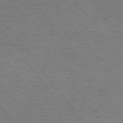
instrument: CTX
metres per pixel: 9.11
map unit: Hpe
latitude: 75.0270
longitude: -151.0269
